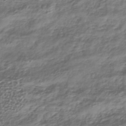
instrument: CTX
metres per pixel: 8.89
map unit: lHb
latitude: -39.7289
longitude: 71.5588
